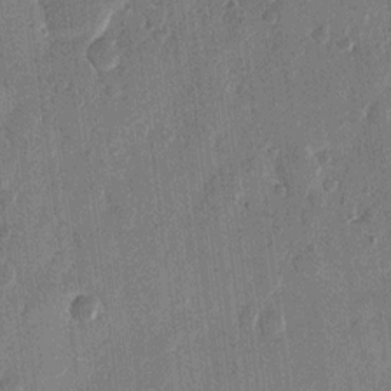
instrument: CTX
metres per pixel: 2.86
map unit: eHh
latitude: 12.4034
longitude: -68.5924
